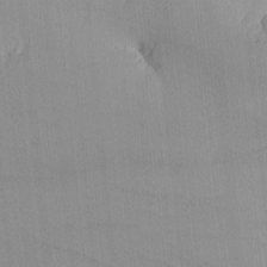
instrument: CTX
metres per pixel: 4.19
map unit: lHvf
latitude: -10.5952
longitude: -103.3670
